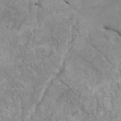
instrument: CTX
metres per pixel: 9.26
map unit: Htu
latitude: -5.9556
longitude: -75.9717
